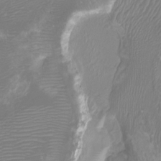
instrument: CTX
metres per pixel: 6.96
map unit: Ht
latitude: -2.7085
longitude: -18.4412
